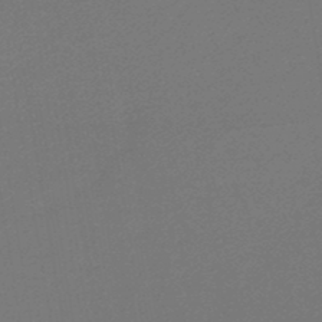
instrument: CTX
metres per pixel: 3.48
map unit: lHb
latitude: -46.5196
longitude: 58.9352
